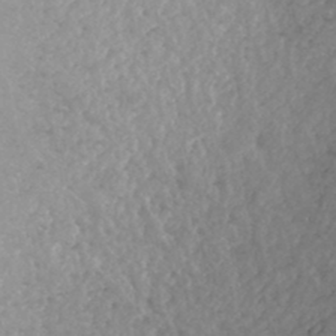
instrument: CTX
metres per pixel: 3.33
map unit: HNhu
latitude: -46.3873
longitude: 97.0676
